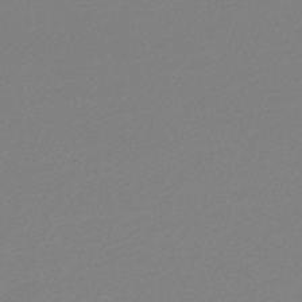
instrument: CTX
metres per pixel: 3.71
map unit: lHb
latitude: -45.8989
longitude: 65.8612
